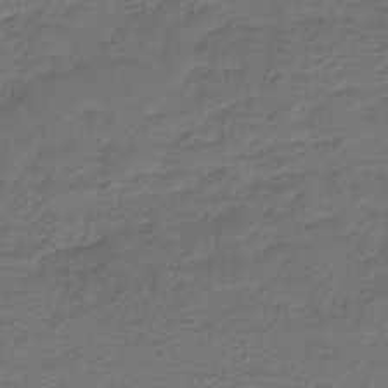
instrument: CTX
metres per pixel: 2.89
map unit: lHb
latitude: -38.7274
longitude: 57.8422
